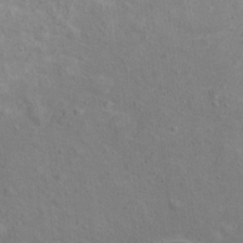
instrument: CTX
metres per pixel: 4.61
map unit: Ht
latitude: 12.0255
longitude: -39.8205
